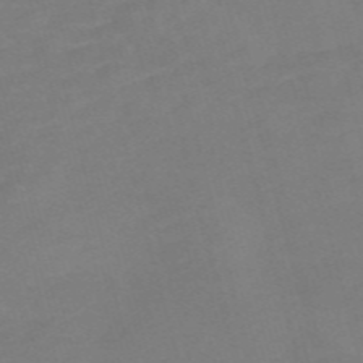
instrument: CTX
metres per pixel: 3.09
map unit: Nve
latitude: -58.6140
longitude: 58.1227
